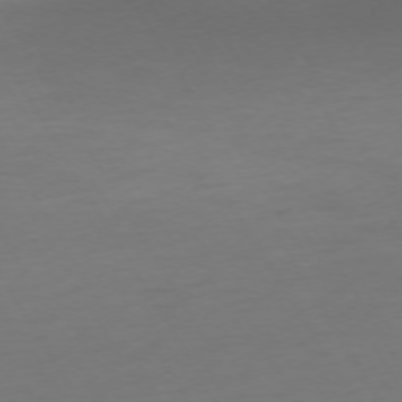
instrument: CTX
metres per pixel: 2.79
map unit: Ap
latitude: -74.7464
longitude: -68.7435
